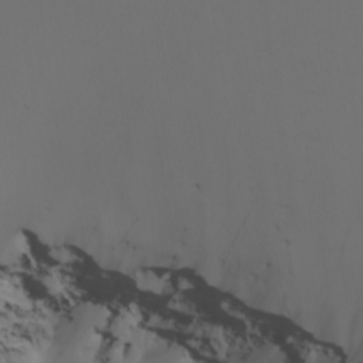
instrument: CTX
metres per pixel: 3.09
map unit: Nhu
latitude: -6.9352
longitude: -93.4993
